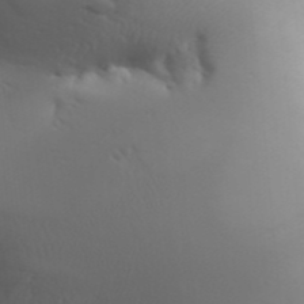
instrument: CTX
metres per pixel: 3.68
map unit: Aa
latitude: 32.5168
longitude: -143.5182
